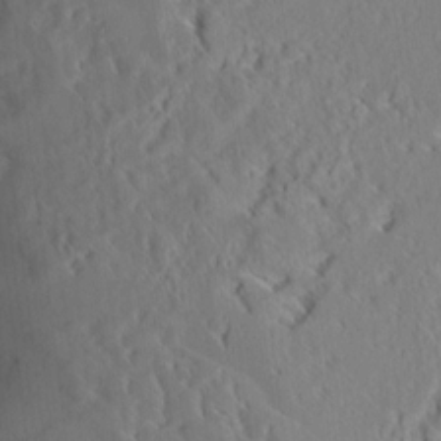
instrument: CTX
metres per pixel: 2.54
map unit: Aa
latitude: 9.2159
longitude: -135.3481
